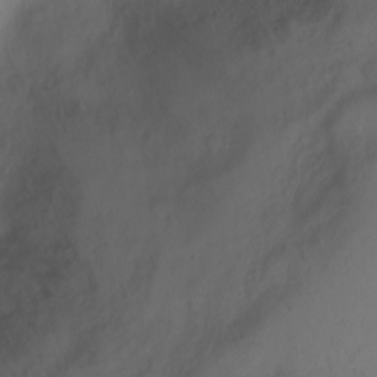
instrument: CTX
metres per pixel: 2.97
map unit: Hto
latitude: 2.3089
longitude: -36.4601
